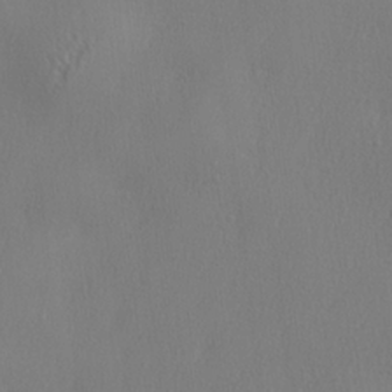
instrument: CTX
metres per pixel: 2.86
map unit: lHvf
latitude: 22.5924
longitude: 142.0472
